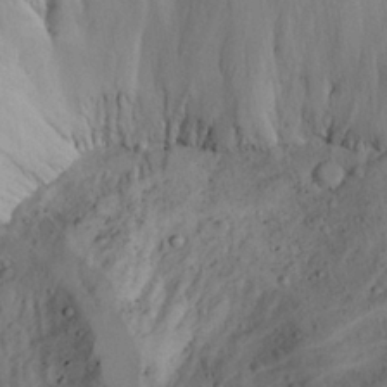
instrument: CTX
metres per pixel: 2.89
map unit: Aa
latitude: 23.6127
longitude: -131.8017
